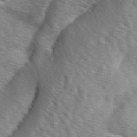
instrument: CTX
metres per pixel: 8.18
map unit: Ave
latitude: 1.4237
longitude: -113.1025
